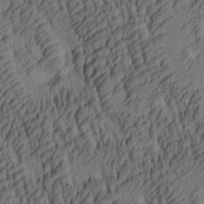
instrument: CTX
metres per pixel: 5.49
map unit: lAa
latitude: 4.4601
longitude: -115.3670
